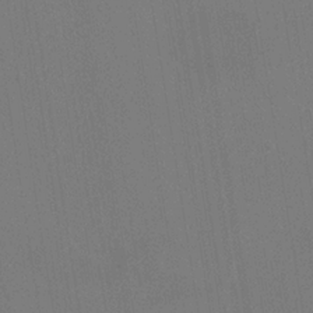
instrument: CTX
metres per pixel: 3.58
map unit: HNhu
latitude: 5.7639
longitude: 4.4251
